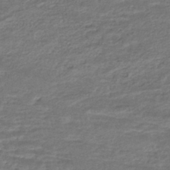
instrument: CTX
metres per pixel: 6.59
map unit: HNhu
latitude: -45.3888
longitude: 96.1228
